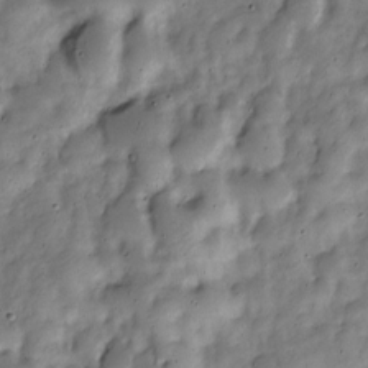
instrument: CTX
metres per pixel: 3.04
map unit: Nve
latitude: -25.0297
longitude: 107.0865
